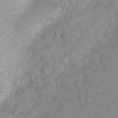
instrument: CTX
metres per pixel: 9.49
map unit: Nhu
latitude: 4.6490
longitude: -24.9702
